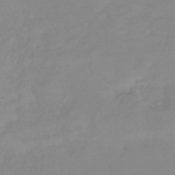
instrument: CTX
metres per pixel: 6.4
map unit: eHb
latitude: -45.5777
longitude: 82.4629
